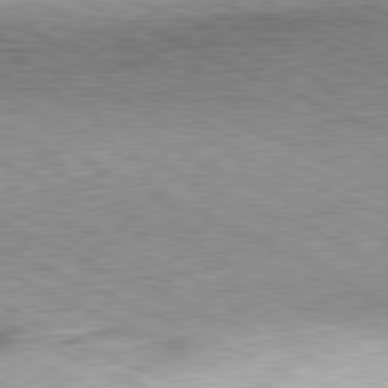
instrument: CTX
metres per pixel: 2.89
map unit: Hpe
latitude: -81.6722
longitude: 10.9164
